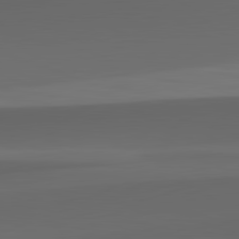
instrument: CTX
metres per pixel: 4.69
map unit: lApd
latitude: 82.2711
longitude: 142.6518
